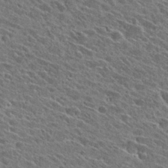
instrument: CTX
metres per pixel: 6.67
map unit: Hto
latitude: 27.8961
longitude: -42.9514
